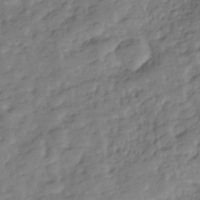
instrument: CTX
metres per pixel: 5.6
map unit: Hve
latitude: -29.4454
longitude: 91.1620
